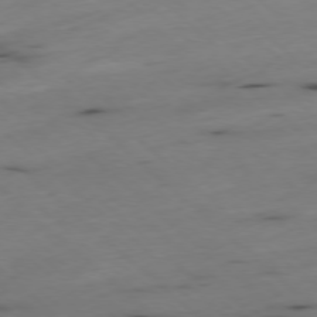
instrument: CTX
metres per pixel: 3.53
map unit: Ap
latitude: -78.2739
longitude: -61.3292
